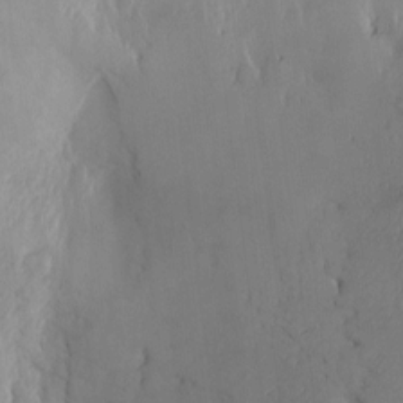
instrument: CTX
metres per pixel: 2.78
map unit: Htu
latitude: -5.2754
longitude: 174.3117
